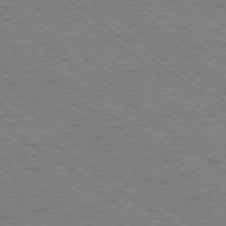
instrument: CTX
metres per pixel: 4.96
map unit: Ap
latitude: -79.1998
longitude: -83.3670
